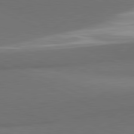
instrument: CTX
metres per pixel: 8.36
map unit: lApd
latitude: 81.7072
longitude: 154.1228
